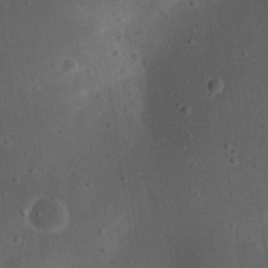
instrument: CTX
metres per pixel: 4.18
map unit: eHh
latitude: 22.8947
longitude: -70.1767
